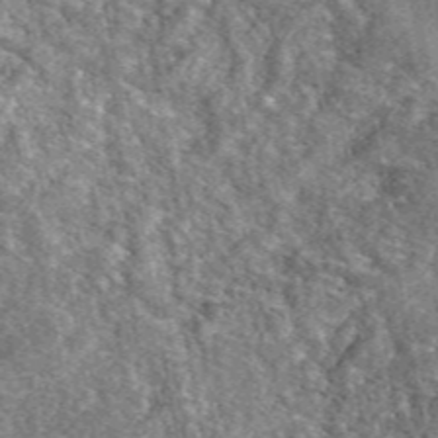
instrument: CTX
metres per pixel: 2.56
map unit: eAb
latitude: 48.2145
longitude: 112.1606
